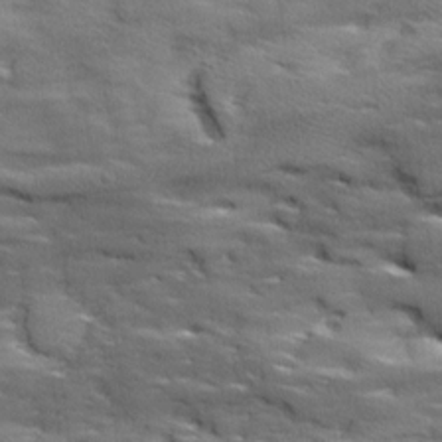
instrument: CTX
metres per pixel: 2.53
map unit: Ave
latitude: 18.1011
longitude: -136.1200
